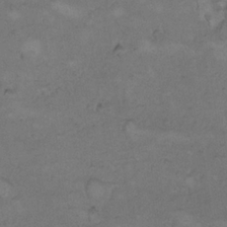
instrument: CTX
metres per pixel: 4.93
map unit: Hto
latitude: 9.2915
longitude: -60.1389
